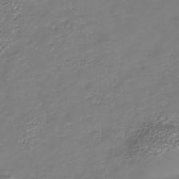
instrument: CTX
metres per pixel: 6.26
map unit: Nhe
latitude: -36.8974
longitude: -90.0255
